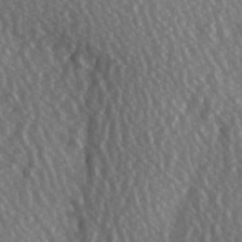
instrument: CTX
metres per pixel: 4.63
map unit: Hve
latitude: 2.9891
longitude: -123.4993
